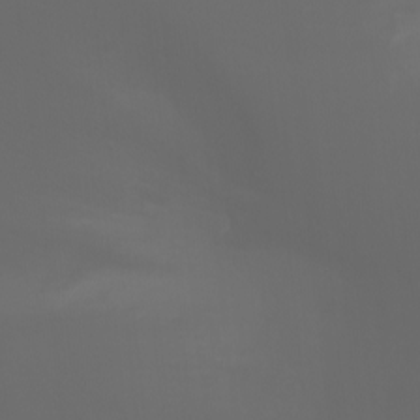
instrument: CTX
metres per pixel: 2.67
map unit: Ht
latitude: -3.9745
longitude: -60.5545
